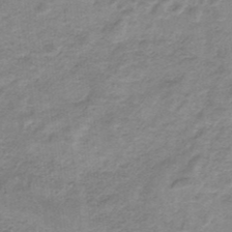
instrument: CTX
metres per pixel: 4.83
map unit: HNb
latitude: -33.8612
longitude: 60.5385
